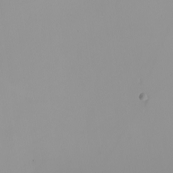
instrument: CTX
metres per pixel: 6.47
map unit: Nhu
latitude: -8.0094
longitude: -95.9906
